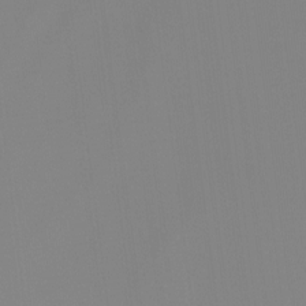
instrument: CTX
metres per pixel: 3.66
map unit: Ht
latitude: -13.3510
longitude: -58.1767
